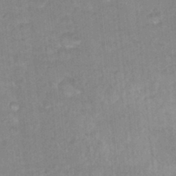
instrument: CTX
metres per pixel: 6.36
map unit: Hto
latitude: 16.2523
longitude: -35.0269
